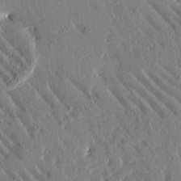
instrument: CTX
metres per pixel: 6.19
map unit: Htu
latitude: -2.1605
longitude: 175.3509
